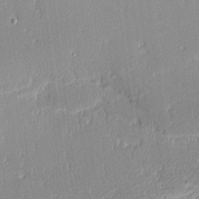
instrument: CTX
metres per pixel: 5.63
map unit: eHh
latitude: -3.0108
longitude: -82.7813
